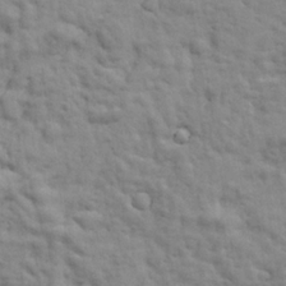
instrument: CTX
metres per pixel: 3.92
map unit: Ave
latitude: 17.6505
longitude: -133.0270
